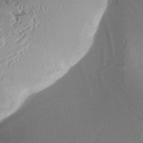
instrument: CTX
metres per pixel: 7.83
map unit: Aa
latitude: 9.9717
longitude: -142.5168
